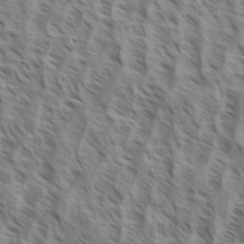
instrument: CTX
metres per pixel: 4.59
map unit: eHh
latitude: 34.7624
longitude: -138.9892
